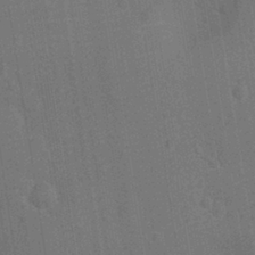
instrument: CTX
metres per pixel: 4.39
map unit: Ht
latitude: -10.7841
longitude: -22.6679
